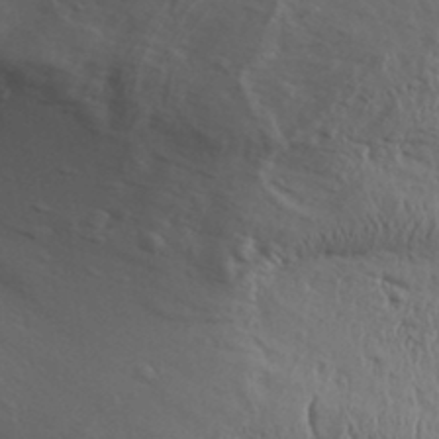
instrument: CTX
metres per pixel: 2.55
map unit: Aa
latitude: 31.8395
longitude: -134.8758
